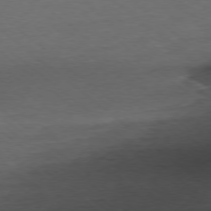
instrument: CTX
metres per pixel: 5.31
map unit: Ap
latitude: -78.2172
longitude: -92.6301
